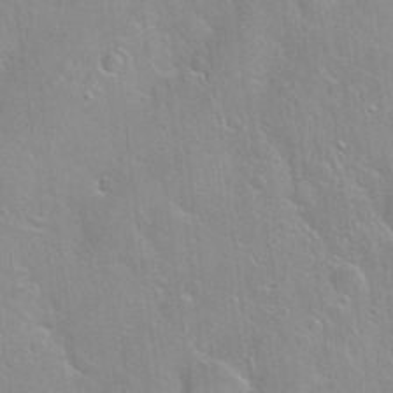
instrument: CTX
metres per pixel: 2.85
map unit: Hto
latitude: 21.9150
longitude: -52.1767
